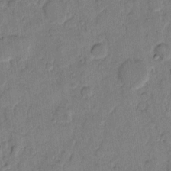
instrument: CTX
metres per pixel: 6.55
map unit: eHh
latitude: 10.9892
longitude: -65.7450
